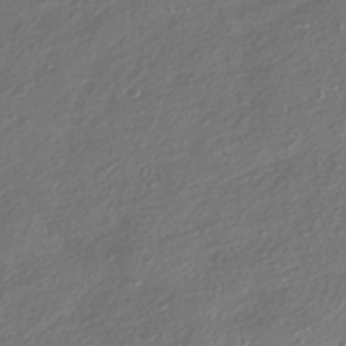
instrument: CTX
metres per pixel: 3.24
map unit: HNhu
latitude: -42.1227
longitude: 106.3873
